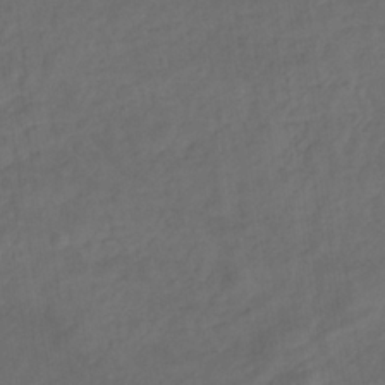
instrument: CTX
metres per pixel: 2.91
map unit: eHb
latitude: -32.7086
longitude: 72.2361
